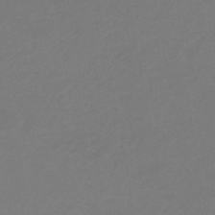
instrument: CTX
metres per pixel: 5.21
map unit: eHb
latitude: -46.8030
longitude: 88.7652
